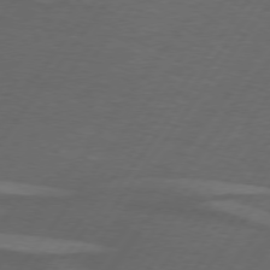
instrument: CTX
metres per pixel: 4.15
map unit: lApd
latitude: 74.5546
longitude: -78.7435
